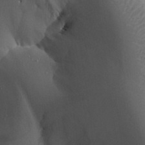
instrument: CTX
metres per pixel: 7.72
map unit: Aa
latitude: 25.8205
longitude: -128.1200
